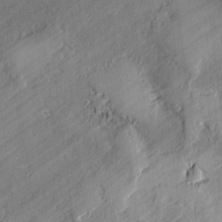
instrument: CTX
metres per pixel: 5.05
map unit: lAvf
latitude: -0.5007
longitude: -107.5182
